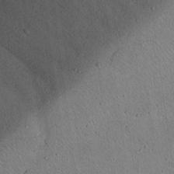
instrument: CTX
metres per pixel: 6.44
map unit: eHh
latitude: 17.3482
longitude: -73.1215
